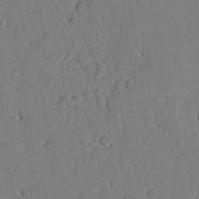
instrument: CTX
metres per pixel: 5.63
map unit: lHvf
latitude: 18.6679
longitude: -115.2159
